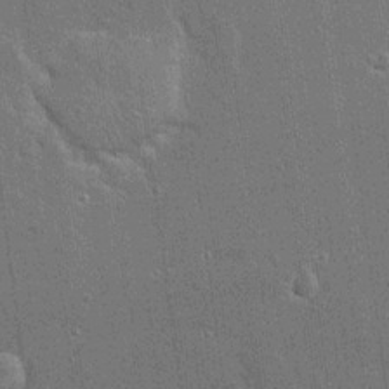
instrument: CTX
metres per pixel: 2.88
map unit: Nhu
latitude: 17.6505
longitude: -30.5924
